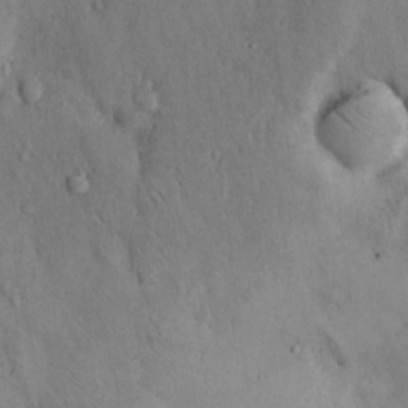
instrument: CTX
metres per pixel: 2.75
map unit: Hto
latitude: 14.1200
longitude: -58.1767
